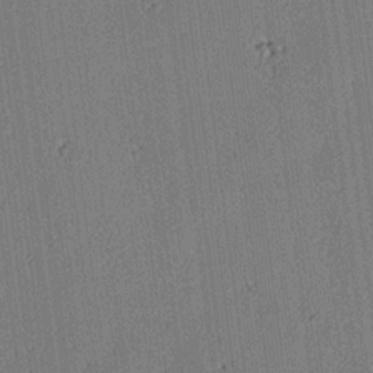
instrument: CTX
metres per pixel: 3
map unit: lAa
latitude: 12.9136
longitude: -107.4426
